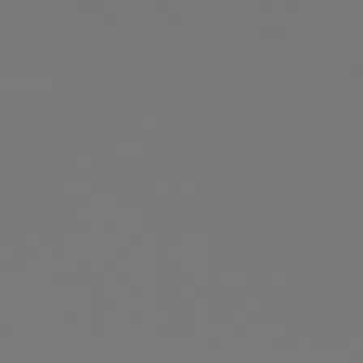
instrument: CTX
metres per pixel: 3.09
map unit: lHb
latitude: -47.5210
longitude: 59.9178
